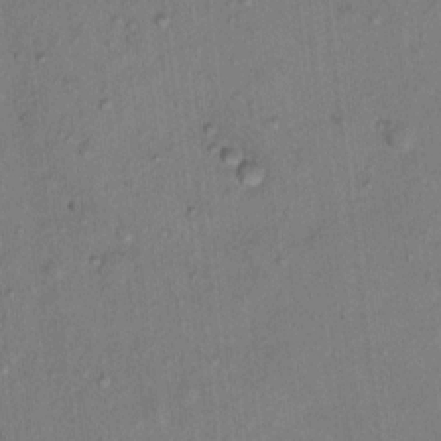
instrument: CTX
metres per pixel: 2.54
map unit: Nhu
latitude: 13.4993
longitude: -36.8002
